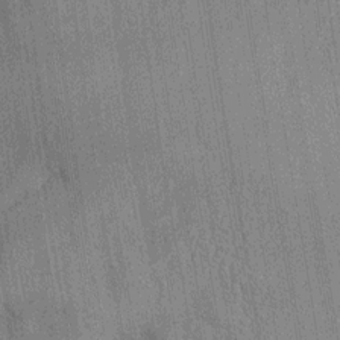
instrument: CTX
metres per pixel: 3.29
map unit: HNhu
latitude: 0.3089
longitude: -5.8205
